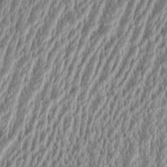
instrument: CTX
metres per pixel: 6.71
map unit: Aa
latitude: 9.1025
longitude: -130.5924
